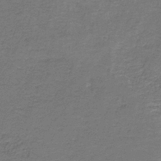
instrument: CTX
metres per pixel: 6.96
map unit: eAb
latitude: -37.2376
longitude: 52.3873
